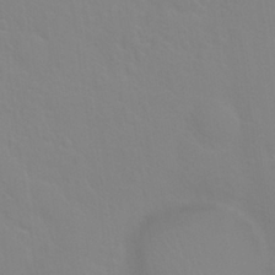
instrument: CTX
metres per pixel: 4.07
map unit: Nhu
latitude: 28.3278
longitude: -52.1200
